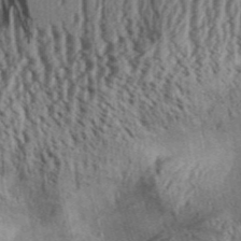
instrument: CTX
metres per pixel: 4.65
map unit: Aa
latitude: 30.8380
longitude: -137.2159
